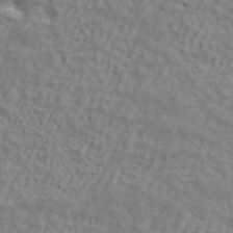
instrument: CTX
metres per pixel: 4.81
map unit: ANa
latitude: 42.7435
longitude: 17.2943
